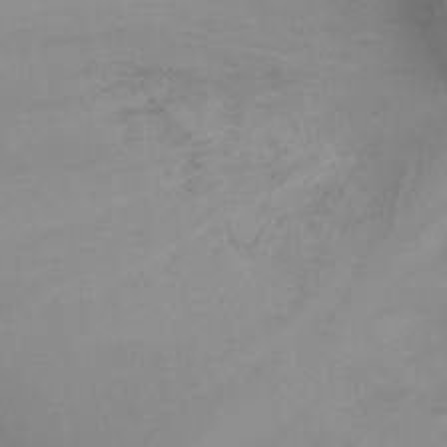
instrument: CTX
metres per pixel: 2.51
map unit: Ht
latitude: -9.5399
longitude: -32.2900
